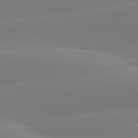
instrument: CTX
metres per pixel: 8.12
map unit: lApd
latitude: 79.8773
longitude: -95.7450
